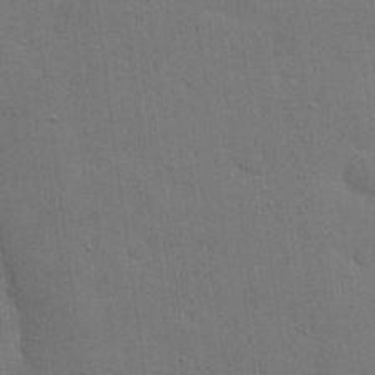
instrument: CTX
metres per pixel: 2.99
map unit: eHh
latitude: 19.8583
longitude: -67.1403
